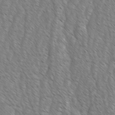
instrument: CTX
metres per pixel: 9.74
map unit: Ave
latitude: -1.7667
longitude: -113.2348
